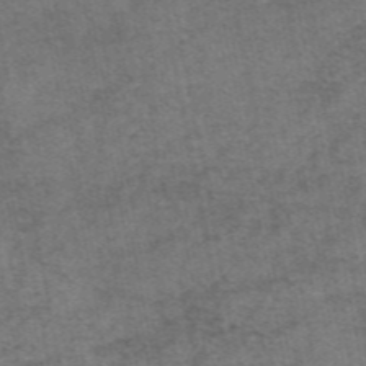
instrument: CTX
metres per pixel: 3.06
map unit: eAb
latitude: 47.4616
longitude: 103.8233
